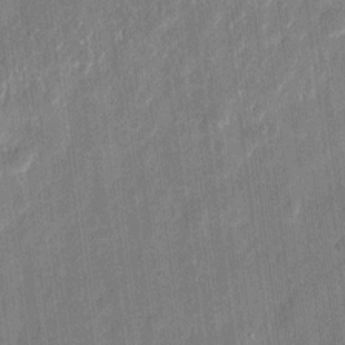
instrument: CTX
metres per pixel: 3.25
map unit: eHh
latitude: 11.1025
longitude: -70.5546
